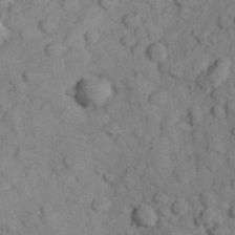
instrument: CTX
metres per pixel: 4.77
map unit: Hve
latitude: 25.0269
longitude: 147.7855
